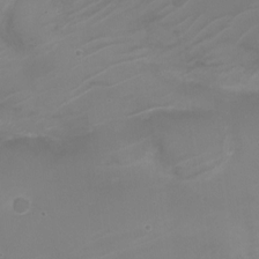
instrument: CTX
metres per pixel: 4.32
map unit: Nhe
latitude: -19.4265
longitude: 143.6532
